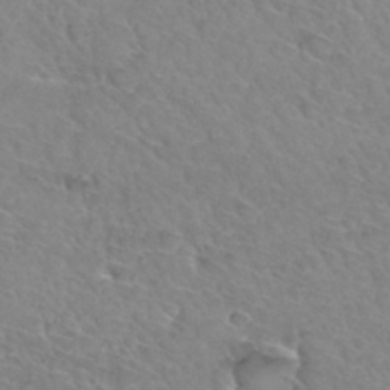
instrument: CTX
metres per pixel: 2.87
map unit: Hto
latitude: 34.0822
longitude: -46.2334
